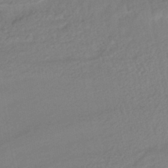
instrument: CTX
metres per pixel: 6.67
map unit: HNhu
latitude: -44.8786
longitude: 93.8233
